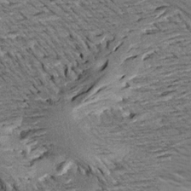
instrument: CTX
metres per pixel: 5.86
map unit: Aa
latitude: 18.7813
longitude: -145.1970
